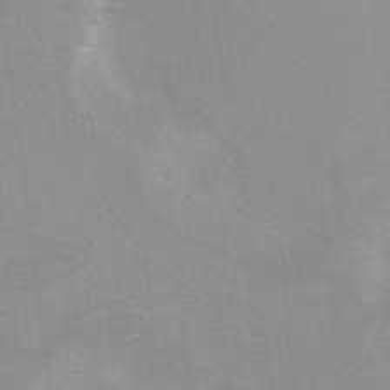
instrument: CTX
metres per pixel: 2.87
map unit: Hto
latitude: 7.8583
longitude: -30.6869
